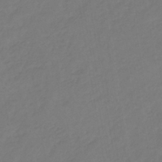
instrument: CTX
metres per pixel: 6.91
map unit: lHb
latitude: -39.1620
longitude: 72.3306
